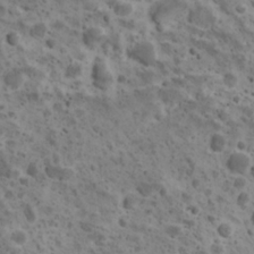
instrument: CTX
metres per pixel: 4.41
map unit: Ave
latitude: 10.7813
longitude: -105.5371
